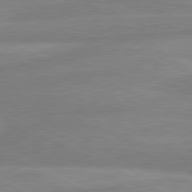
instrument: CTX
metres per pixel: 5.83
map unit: lApd
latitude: 80.7624
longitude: -170.0633
